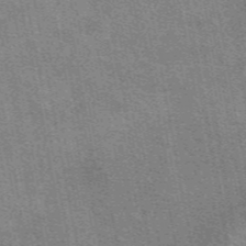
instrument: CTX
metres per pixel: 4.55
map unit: eAb
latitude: 48.8569
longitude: 114.8219
